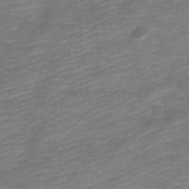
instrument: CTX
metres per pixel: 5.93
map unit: Nve
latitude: -17.9367
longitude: 109.3699
